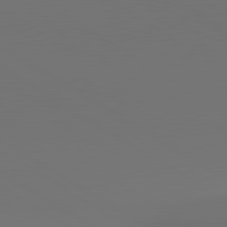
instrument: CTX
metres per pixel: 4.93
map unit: lApd
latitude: 81.1403
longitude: 152.2739
